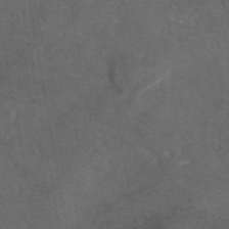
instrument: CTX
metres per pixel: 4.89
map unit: eAb
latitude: 46.7247
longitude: 112.2929
